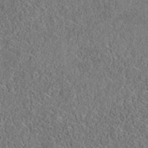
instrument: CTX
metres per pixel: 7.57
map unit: eAb
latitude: 35.5371
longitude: 107.1998
